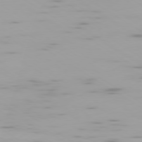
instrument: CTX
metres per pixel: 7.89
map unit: Ap
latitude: -79.5588
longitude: -102.3656
